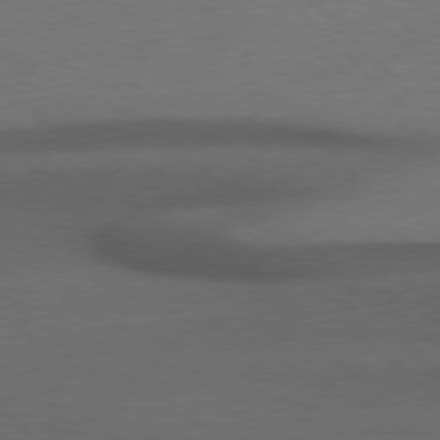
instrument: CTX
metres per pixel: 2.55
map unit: Hpe
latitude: 76.8002
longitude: -156.6868
